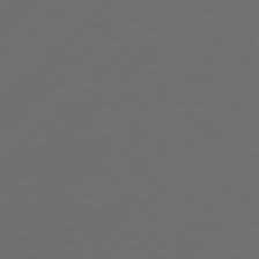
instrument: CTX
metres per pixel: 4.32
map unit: Hpe
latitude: 78.4034
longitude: 172.6896
